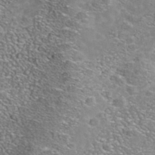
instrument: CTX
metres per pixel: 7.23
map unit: Nhe
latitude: -41.2376
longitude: -100.0633
